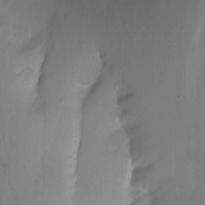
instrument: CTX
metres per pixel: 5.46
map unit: Nhu
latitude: -7.4265
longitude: -45.4426
